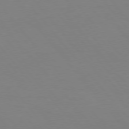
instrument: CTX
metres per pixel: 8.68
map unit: Hpe
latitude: 75.4804
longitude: -141.4426
